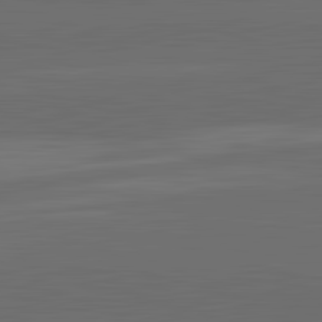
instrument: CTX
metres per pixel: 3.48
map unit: lApd
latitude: 83.6693
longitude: -132.7624
